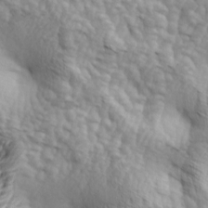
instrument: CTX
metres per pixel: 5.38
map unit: lAa
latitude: -4.5951
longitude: -122.2334
